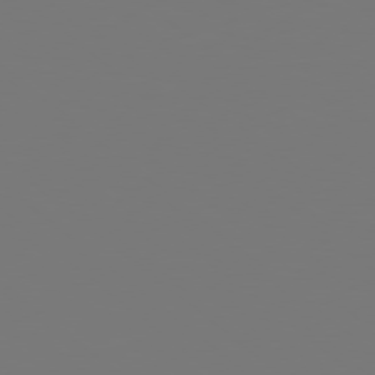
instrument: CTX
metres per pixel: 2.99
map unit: Hpe
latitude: 78.2712
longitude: -163.8206
